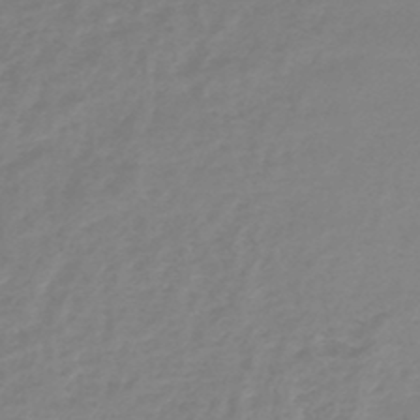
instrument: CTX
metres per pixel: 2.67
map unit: lHb
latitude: -45.2187
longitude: 65.7289
